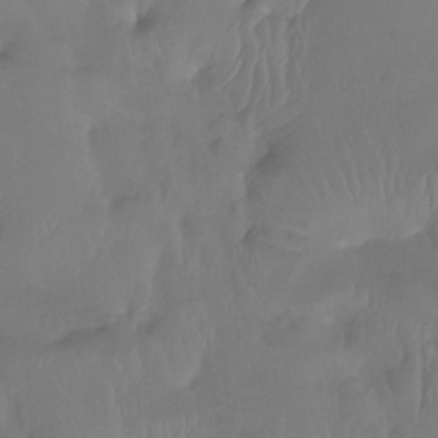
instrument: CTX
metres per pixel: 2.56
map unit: Htu
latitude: -14.4062
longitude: -46.5924
